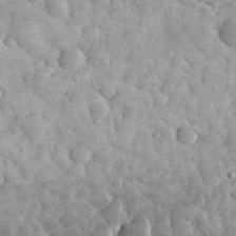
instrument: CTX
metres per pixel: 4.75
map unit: eHh
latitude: 32.3845
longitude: -69.8583
